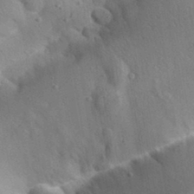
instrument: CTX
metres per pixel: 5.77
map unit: Aa
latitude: 31.9339
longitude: -145.4615
